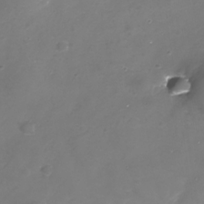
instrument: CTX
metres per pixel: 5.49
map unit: Nhe
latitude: -32.6897
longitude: -88.6680
